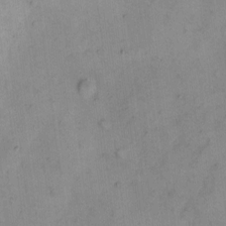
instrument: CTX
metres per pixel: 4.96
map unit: Hto
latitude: 4.9136
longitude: -61.0269
